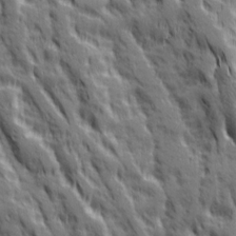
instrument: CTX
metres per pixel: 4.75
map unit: Ave
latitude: 19.7827
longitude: -134.2711
